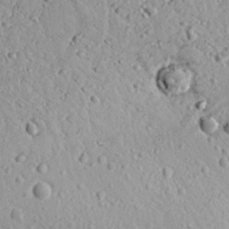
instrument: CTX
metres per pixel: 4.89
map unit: Aa
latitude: 31.3482
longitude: -134.1577
